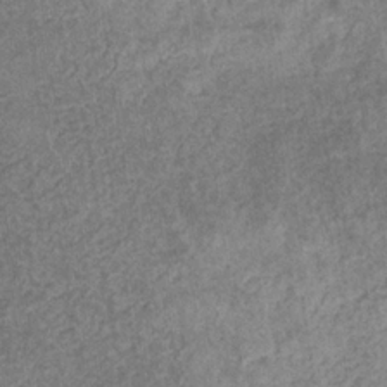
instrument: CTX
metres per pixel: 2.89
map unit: eHb
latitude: -31.2943
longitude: 72.1794
